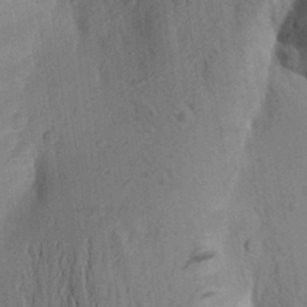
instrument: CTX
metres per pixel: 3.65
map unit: Aa
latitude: 25.3670
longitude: -149.0270
